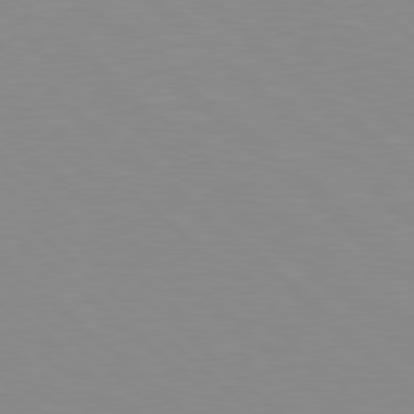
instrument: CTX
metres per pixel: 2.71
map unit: Hpe
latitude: 78.1956
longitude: -176.2144
